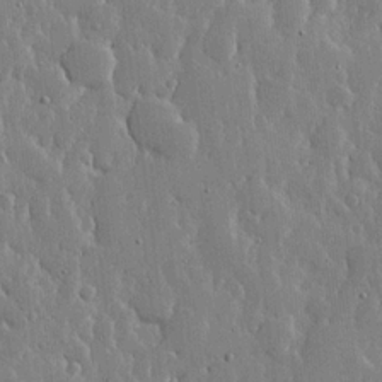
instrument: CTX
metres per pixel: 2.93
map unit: lHvf
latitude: 17.4615
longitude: -115.7071
